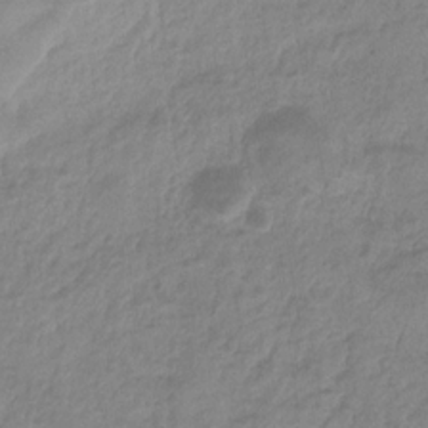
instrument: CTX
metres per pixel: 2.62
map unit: eHb
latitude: -29.7856
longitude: 71.4077
